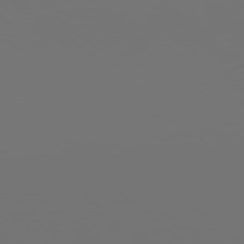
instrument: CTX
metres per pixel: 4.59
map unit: Hpe
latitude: 77.4426
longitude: -177.6694
